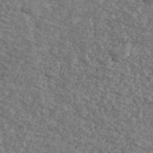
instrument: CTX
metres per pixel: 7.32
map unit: Ave
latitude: 40.7435
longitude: -108.3278
